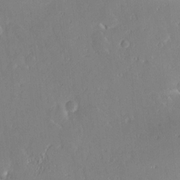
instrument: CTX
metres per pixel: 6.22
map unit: Nve
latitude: -8.2739
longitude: 172.8786
